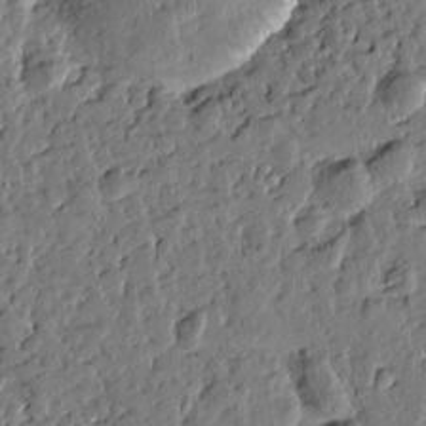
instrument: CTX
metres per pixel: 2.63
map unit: Htu
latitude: 0.1955
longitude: -178.4601
